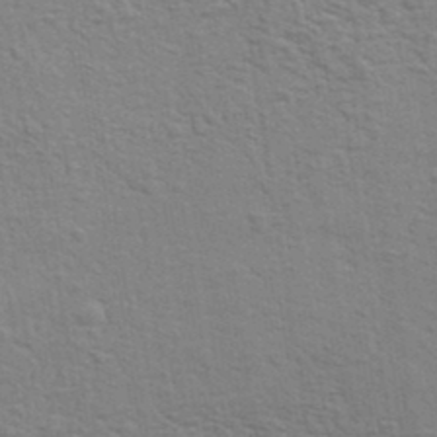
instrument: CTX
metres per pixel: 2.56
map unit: eHh
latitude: 37.1026
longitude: -81.4426
